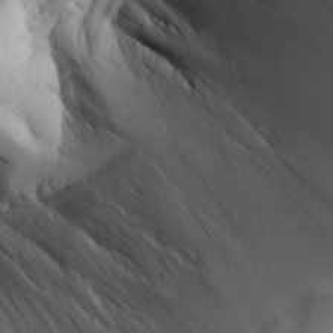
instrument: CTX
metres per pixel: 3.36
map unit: Aa
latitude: 25.2914
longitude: -127.4993
